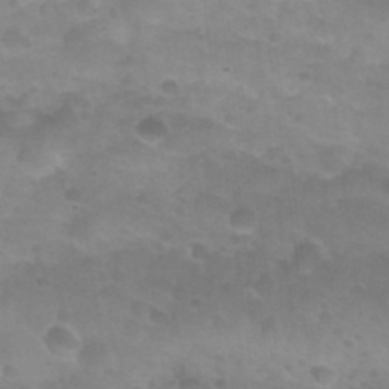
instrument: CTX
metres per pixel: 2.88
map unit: Nhu
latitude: 27.3293
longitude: -54.7246
